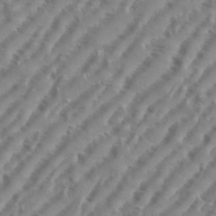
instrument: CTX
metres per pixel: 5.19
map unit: eHh
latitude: 36.3467
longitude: -134.3278
